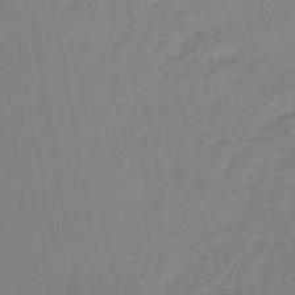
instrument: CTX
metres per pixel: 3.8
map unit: lHb
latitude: -44.5385
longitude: 74.0283
